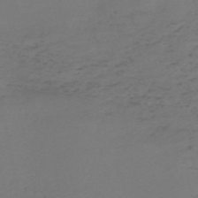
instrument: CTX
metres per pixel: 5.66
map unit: HNb
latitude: -55.9745
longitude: -44.0255
